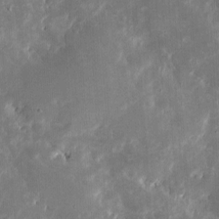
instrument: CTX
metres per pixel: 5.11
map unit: eHh
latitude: 5.3293
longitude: -70.2900
